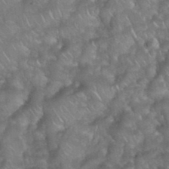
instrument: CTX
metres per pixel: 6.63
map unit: eHh
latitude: 39.3671
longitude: -58.3845
